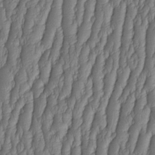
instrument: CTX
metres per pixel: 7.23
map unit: HNhu
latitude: -2.4817
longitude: 13.6344
